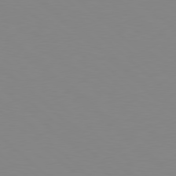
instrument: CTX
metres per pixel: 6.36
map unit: Hpe
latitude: 78.5924
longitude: -165.2159
